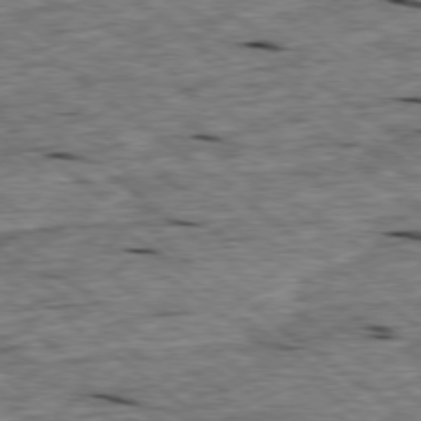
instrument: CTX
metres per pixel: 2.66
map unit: Ap
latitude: -79.0108
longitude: -88.5924
